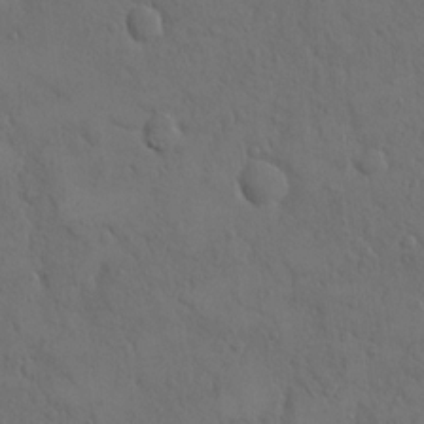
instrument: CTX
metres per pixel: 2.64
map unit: eHh
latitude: 15.6505
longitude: -67.4048
